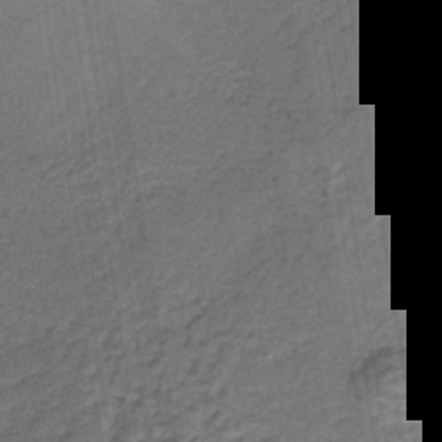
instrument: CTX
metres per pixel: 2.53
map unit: lHb
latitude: -37.7855
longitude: 59.5399
